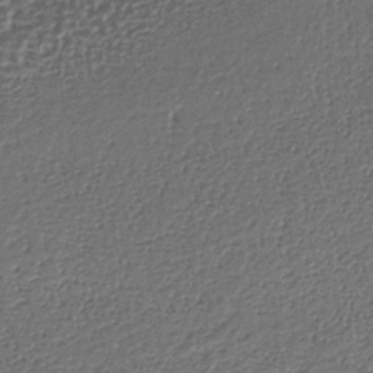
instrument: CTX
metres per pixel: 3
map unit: lHb
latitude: -35.4643
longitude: 63.4832
